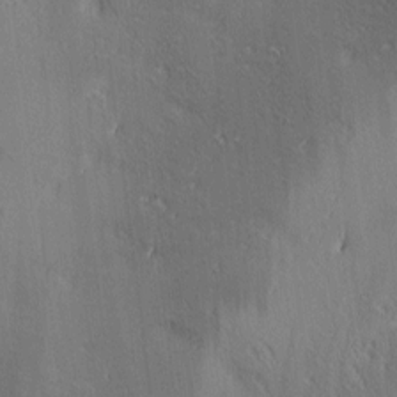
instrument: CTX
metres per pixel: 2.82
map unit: lAa
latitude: 4.1578
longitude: -117.1025
